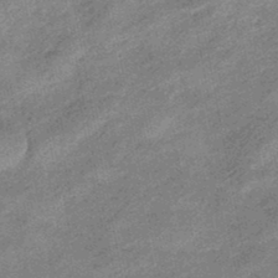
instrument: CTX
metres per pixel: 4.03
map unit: eHb
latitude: -44.9164
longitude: 89.2376
